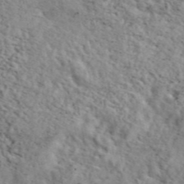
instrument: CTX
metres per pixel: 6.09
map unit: eAb
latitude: 44.5357
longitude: 113.7100
